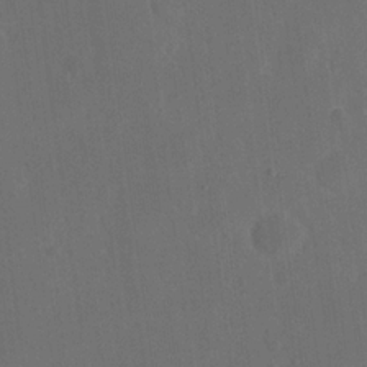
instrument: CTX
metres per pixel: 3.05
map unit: eHh
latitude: 19.1592
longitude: -65.8394
